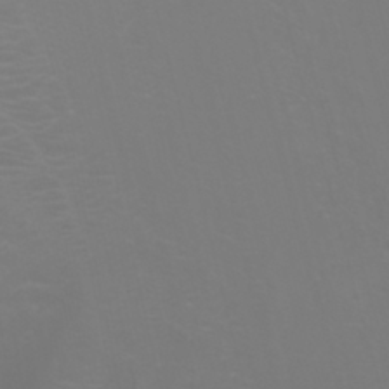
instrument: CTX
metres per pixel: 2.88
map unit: Nhu
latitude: -7.6155
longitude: -77.6127
